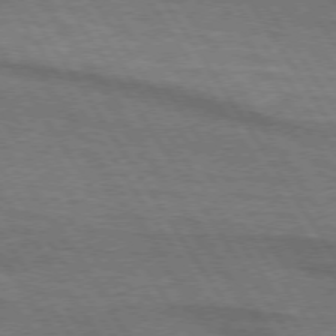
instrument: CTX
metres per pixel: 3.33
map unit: lApd
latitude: 73.9528
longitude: -63.1403
